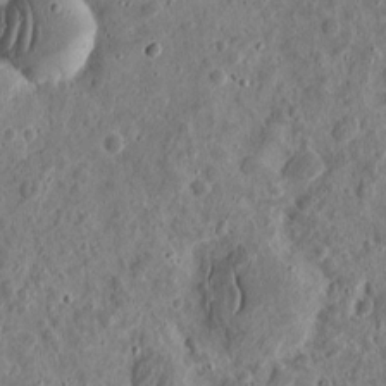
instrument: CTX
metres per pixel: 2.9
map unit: eHh
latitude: 10.3467
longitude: -73.6883
